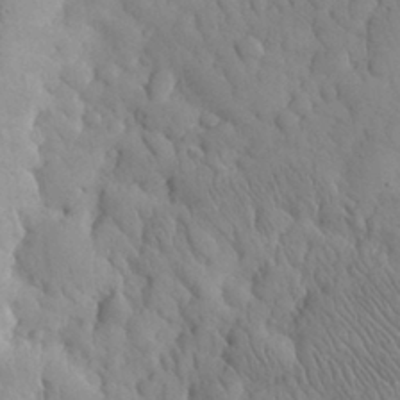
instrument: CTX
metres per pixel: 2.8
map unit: eHh
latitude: 30.8002
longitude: -67.9528
